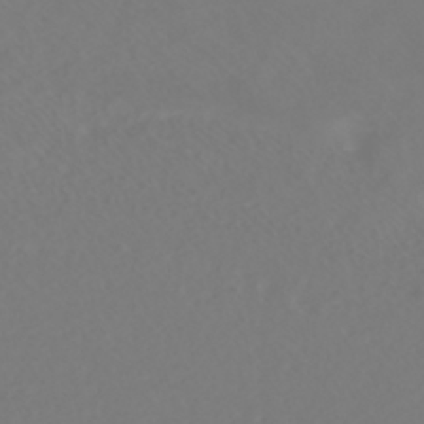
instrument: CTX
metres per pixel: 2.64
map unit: HNhu
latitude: -40.6140
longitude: 99.6722
